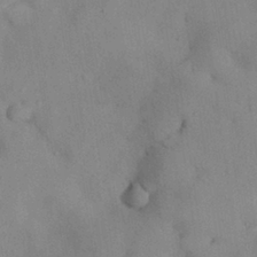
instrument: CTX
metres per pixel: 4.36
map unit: Nhu
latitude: 27.9906
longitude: -70.6490
